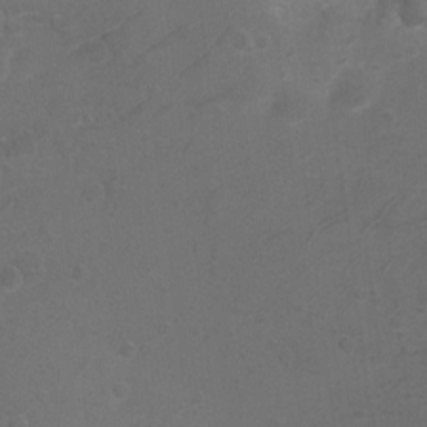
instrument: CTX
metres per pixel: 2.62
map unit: Ht
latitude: 5.0269
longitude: -29.4048
